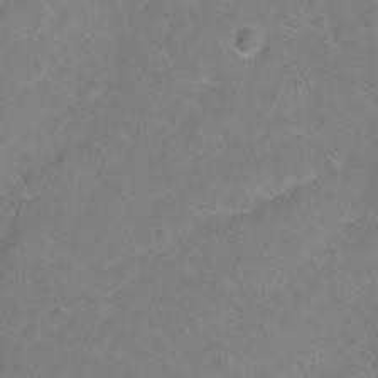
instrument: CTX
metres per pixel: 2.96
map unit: Hto
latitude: 2.9702
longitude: -33.1025
